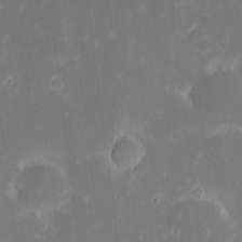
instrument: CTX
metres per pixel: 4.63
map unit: eHh
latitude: -2.3684
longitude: -86.6490
